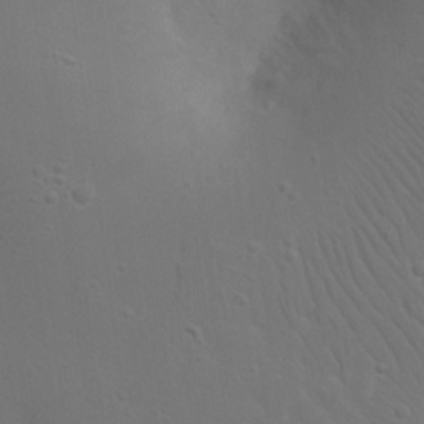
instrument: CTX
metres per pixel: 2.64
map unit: eHh
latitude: 22.9136
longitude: -69.6127
